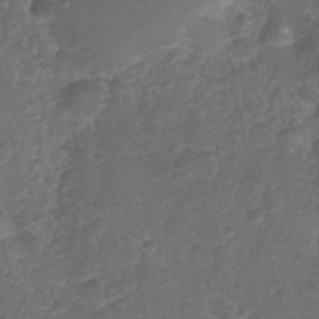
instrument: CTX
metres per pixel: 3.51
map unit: Nhu
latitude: 2.3467
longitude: -15.9528
